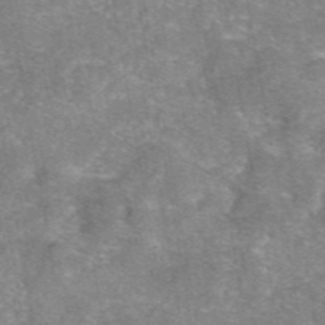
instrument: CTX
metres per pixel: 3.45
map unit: eAb
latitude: 46.8569
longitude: 102.6896
